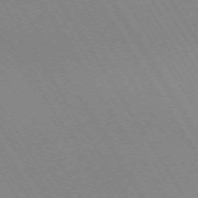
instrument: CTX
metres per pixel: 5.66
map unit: Hpe
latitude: -71.9367
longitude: 11.5966
